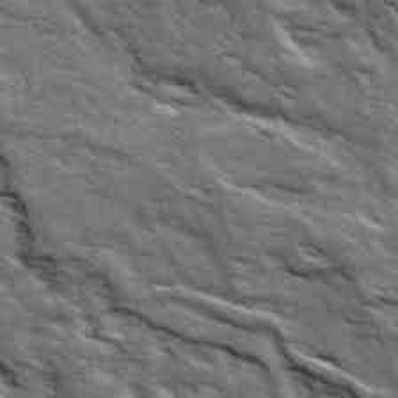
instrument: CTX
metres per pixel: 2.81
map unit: Ave
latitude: 19.3481
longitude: -135.1403
